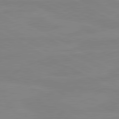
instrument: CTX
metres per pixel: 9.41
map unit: lApd
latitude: 80.9892
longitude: -176.8191
